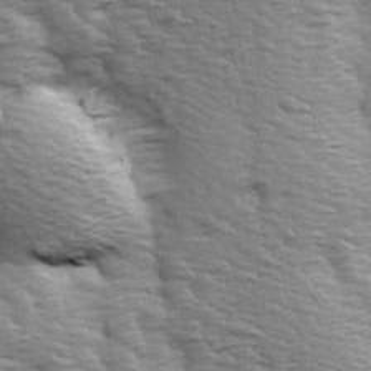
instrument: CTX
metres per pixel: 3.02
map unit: Ave
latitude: 14.1200
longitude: -104.6302
